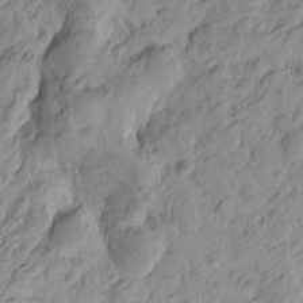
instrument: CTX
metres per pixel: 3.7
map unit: Htu
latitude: -4.1039
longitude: -176.3089
